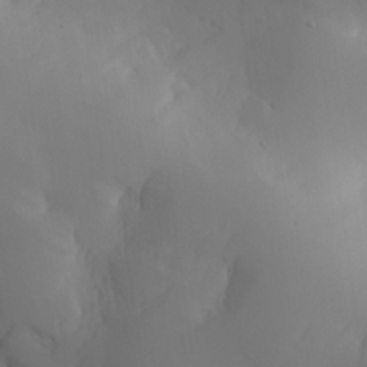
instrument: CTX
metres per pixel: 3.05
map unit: Aa
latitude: 24.9702
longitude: -127.6316
